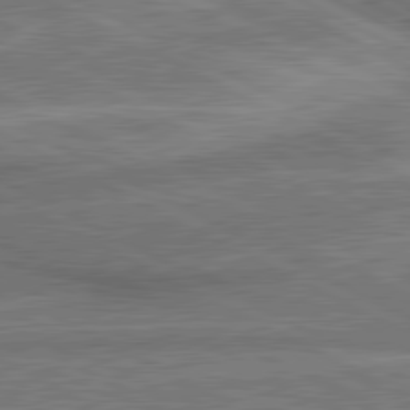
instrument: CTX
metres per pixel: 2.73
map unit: lApd
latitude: 81.1025
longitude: 141.7100
